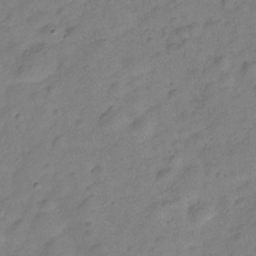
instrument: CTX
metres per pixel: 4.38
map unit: Hve
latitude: -28.1984
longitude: 92.2739
